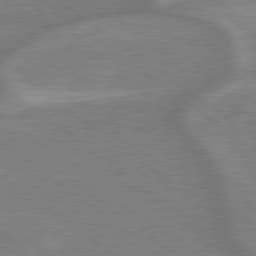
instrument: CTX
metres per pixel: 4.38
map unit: lApd
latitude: 79.2348
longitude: -170.9703
